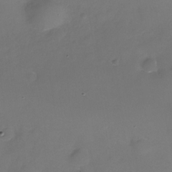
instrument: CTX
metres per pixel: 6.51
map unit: Nhe
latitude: -33.9367
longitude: -87.6316
